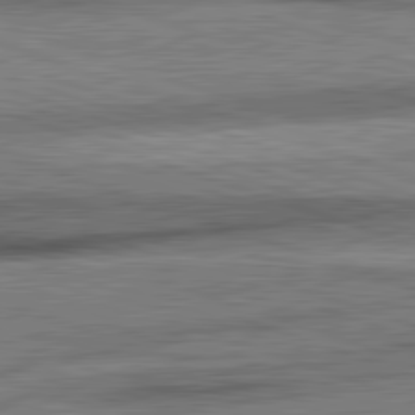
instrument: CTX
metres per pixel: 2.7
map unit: lApd
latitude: 82.3845
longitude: -163.7828
